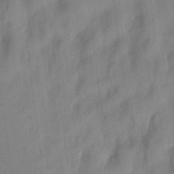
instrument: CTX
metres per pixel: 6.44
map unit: eHh
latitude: 5.3671
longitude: -74.1578
